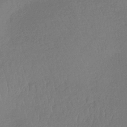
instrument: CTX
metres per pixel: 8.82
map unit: lHb
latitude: -36.6896
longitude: 69.2376
